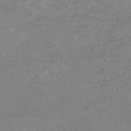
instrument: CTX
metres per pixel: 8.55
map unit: HNb
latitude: -53.9367
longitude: -36.1200
